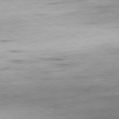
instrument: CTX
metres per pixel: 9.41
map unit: Ap
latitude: -81.3132
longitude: -71.4426
